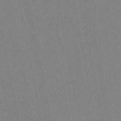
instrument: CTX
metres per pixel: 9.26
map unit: HNb
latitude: -55.7289
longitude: -39.7072
